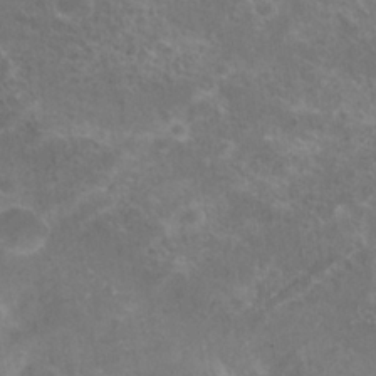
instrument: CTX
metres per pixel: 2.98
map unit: Hto
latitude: 23.2348
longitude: -40.1010
